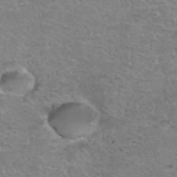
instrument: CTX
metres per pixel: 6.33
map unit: Hto
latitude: 36.7624
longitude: -46.9892
